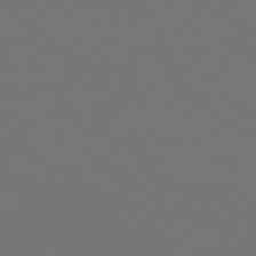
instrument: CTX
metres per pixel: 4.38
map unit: Hpe
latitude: 75.3482
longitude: -124.4790
